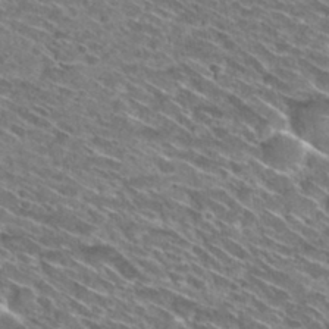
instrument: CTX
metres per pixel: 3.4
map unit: Hto
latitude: 30.0822
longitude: -45.0836
